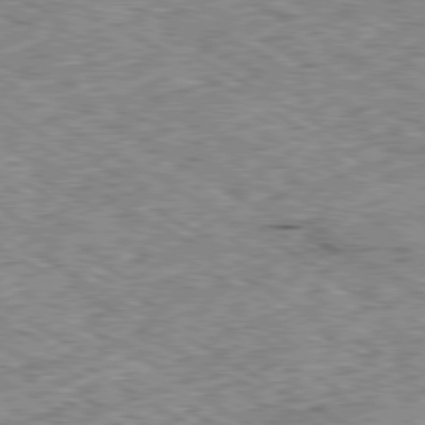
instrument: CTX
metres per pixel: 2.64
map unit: Ap
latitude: -80.2929
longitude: -50.5545
